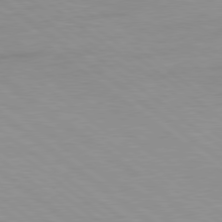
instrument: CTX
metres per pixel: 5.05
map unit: Hpe
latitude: 78.6869
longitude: -151.1025
